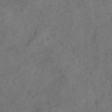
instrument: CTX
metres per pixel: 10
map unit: ANa
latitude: 44.1955
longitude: 29.7856
